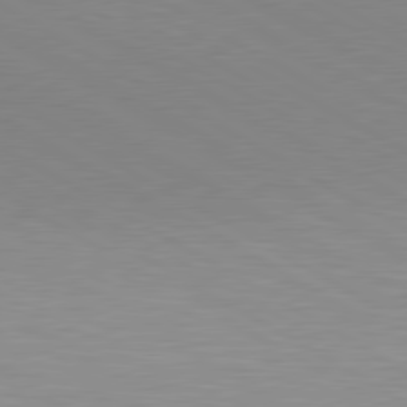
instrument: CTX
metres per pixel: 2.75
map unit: lApd
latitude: 80.1200
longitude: 127.8611
